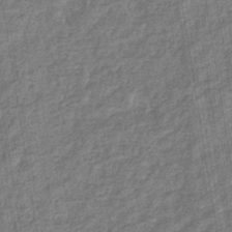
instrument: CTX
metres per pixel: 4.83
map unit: eHb
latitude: -37.0675
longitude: 79.9367
